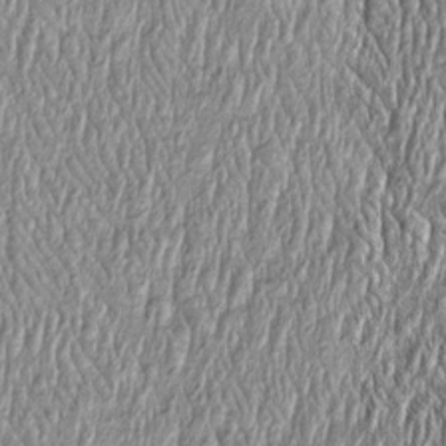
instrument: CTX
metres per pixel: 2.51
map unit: Htu
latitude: -4.2739
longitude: 158.8408
